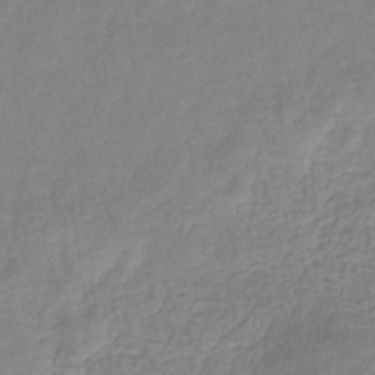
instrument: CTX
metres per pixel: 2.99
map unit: eHb
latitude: -32.4629
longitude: 74.8597
